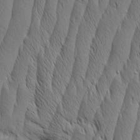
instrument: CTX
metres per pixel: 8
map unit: Aa
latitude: 7.7261
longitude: -130.0444
